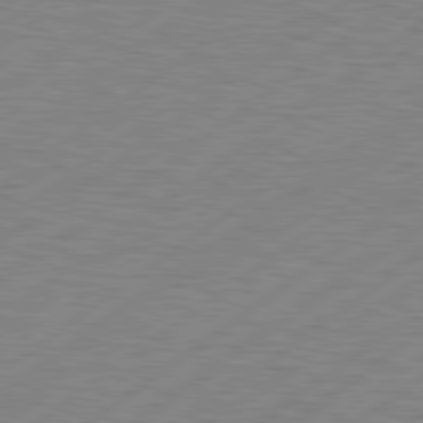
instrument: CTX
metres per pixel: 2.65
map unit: Hpe
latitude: 79.2915
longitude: -120.2334
